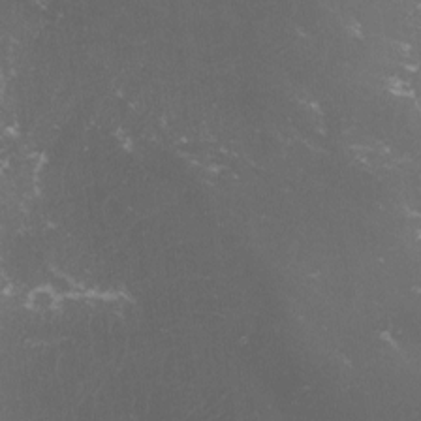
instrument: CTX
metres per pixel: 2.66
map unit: lHvf
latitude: -13.1431
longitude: -100.9892
